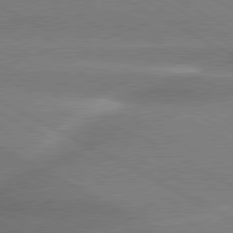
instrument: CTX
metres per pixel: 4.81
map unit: lApd
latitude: 80.1200
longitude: -135.6505
